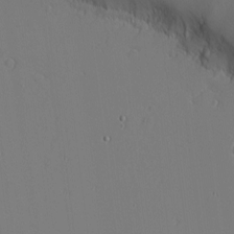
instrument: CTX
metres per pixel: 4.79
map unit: eHh
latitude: -4.5196
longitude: -80.6868
